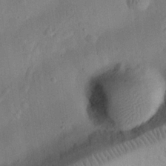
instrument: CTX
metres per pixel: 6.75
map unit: eHh
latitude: 25.7638
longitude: -68.7624
